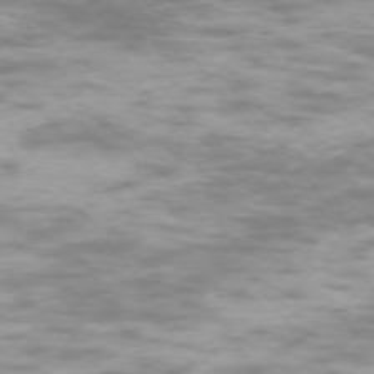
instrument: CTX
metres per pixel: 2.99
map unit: Ap
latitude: -74.5007
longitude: -74.6302
